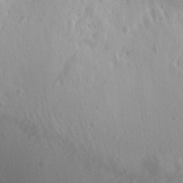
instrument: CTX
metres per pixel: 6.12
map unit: Aa
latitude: 13.0270
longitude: -142.8191
